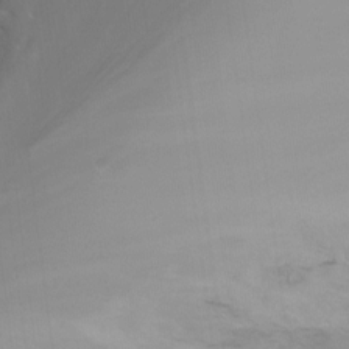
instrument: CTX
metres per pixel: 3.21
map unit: Nhu
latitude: -14.6897
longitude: -55.2915
